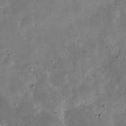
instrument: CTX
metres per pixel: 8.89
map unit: eHh
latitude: 8.2523
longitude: -71.9906
